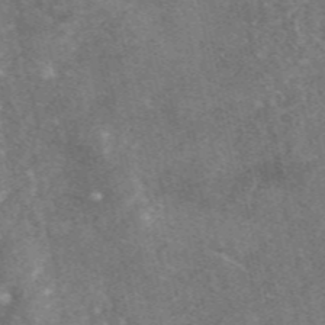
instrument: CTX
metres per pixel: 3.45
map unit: eAb
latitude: 46.9703
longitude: 119.1809
